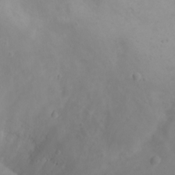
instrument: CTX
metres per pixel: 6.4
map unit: eHh
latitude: 21.7072
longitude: -64.0255
